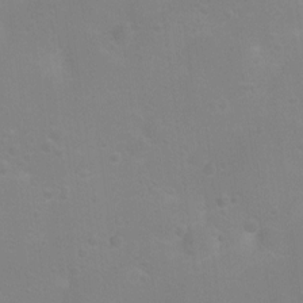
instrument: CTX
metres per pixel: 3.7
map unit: Nhu
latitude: 3.5371
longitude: -25.1214
